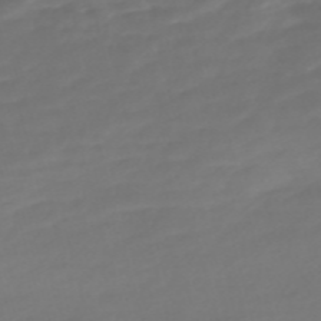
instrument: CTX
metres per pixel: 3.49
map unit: Nve
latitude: -58.5006
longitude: 57.5777
